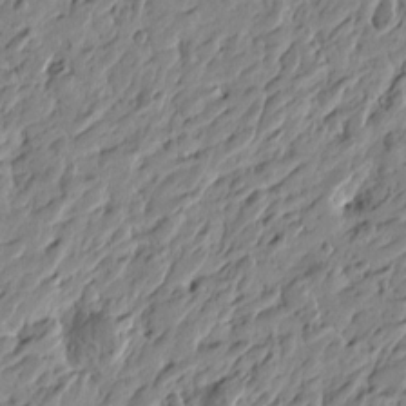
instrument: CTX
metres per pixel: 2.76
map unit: Htu
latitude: -4.4062
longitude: -178.9703
